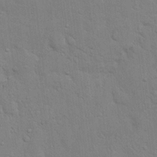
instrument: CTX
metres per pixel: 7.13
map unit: eHh
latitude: 19.4804
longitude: -62.2523
